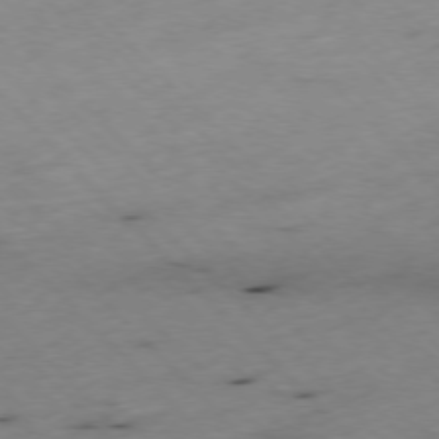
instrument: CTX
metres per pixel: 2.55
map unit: Ap
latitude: -77.1431
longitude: -60.2522
